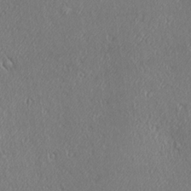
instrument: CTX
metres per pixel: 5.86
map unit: Ave
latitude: 22.0255
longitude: -136.5357
